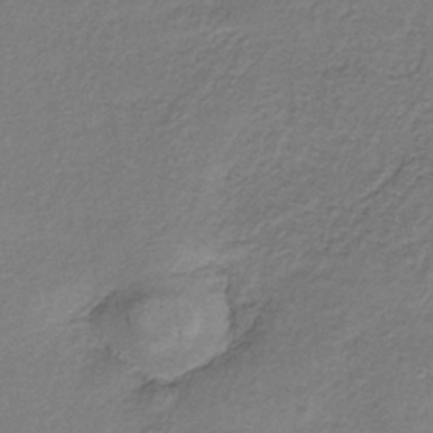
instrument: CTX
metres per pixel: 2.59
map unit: lHb
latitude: -34.9731
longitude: 61.7478
